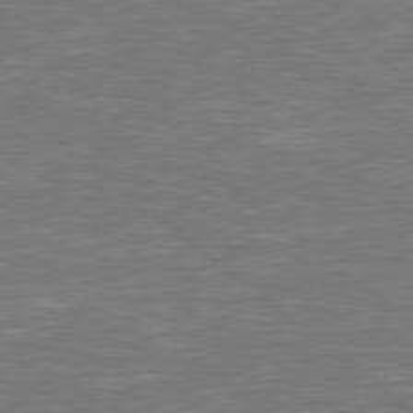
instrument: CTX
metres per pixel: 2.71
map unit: Hpe
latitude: 78.4601
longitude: -125.9150
